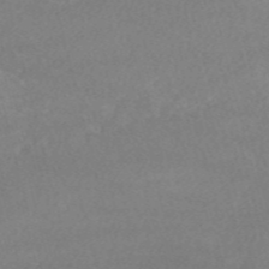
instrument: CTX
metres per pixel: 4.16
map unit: HNb
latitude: -54.2362
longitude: -35.9150
